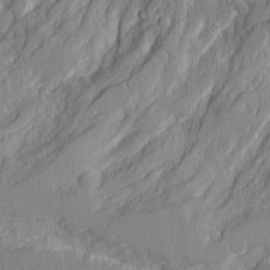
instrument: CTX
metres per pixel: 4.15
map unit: Aa
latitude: 12.1767
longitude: -125.8205
